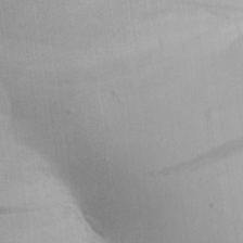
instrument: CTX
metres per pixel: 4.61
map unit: Aa
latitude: 24.7246
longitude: -136.8758
